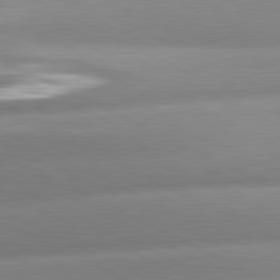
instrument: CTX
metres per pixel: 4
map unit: lApd
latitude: 80.9325
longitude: -159.4049
